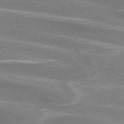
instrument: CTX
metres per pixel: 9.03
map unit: lApd
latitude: 74.1011
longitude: -61.9906
